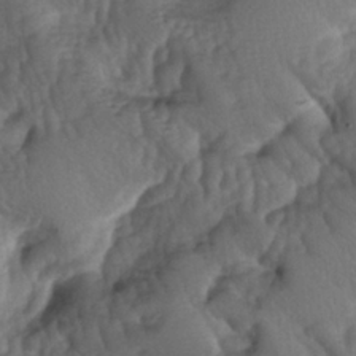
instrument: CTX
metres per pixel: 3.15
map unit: lAa
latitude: -5.8422
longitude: -126.6680
